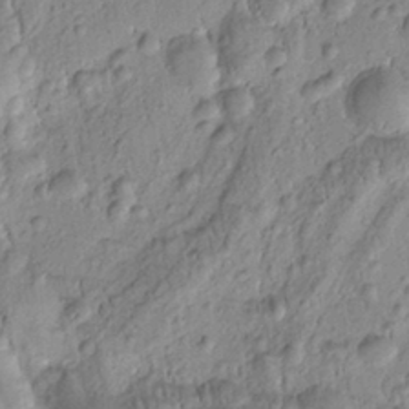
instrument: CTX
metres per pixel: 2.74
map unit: Htu
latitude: -1.5022
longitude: 173.5588
